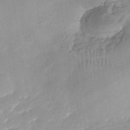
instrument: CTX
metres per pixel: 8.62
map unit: Nhe
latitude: -41.6344
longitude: -110.6491
